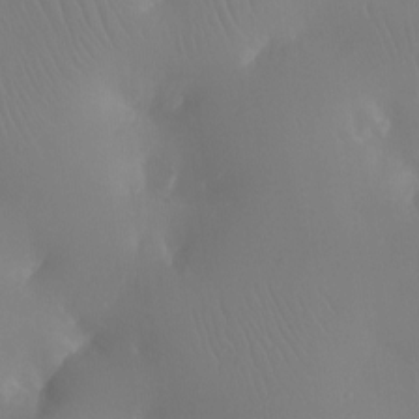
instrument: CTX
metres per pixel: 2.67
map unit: Ht
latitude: -11.6533
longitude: -43.6883
